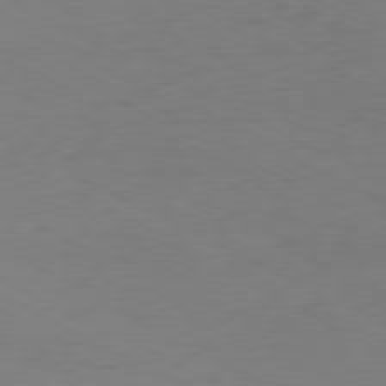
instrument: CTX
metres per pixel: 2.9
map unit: Ap
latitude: -80.8408
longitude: -61.0836
